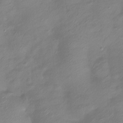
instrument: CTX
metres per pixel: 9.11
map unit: Htu
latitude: -13.8234
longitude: -45.2159
